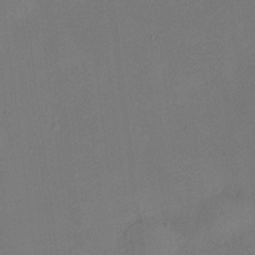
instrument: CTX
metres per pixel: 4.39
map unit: HNhu
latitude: 9.5371
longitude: 16.2740
